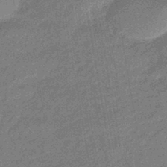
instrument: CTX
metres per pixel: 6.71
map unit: eHb
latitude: -44.2362
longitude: 86.9353
